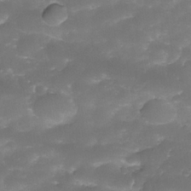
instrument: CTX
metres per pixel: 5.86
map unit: Nhe
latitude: -34.6141
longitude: -146.4034
